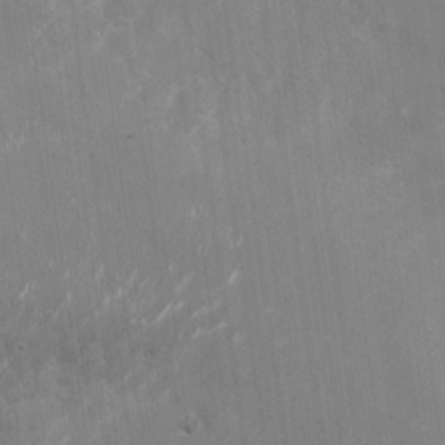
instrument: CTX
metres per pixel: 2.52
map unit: Nhu
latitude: -27.7855
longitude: -74.6868
